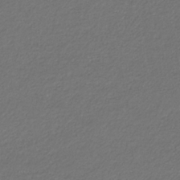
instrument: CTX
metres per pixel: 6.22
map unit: eHb
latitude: -32.6330
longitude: 69.9556
